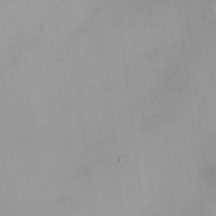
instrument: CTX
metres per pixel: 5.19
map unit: HNhu
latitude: 7.2726
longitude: 9.7100
